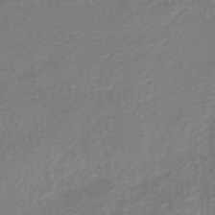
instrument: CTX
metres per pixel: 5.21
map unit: lHb
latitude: -37.5588
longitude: 71.7289
